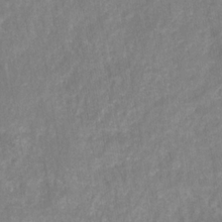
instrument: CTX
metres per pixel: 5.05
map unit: HNhu
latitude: -28.5007
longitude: 73.7477
